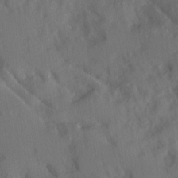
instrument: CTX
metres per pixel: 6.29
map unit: Ave
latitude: 10.0255
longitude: -102.4790
